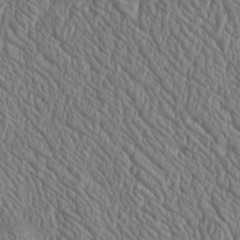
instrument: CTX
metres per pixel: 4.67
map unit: Htu
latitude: -3.9367
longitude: 158.0661
